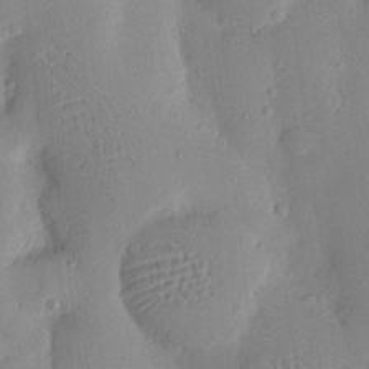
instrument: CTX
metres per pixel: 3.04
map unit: Nhu
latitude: 16.1200
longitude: -78.6491
